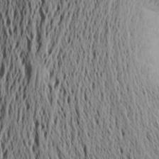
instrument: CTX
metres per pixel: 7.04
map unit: Aa
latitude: 19.0458
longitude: -148.4601
